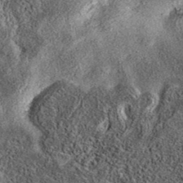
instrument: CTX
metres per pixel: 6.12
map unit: eAb
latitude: 37.4426
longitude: 107.9745
